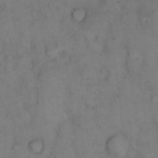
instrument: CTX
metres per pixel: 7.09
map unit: eHh
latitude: 14.7813
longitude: -62.3845
